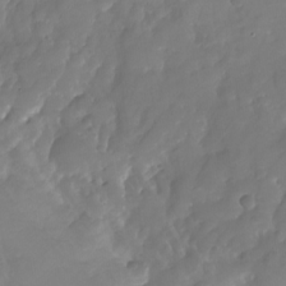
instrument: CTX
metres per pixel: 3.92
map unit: Nhu
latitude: -27.1242
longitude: -71.0836
